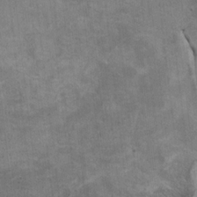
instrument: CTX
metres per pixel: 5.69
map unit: HNhu
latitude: 3.7827
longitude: -4.0444
